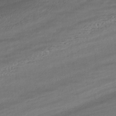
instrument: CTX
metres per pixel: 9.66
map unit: HNhu
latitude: -42.2361
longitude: 103.7478
